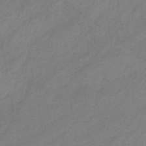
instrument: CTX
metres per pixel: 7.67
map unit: eHb
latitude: -39.8045
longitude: 82.4440
